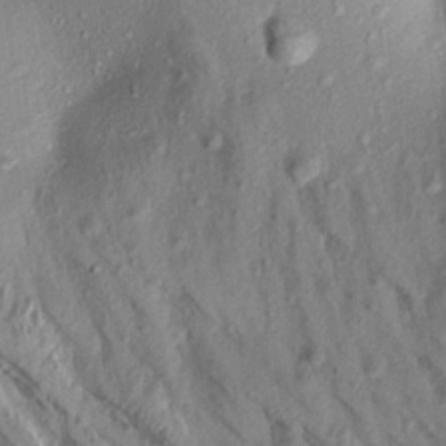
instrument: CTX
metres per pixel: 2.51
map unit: Aa
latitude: 17.1025
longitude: -147.2348
